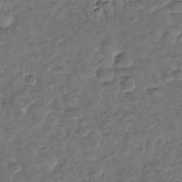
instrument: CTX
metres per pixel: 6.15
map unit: Nhu
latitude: -30.8219
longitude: -61.1592
